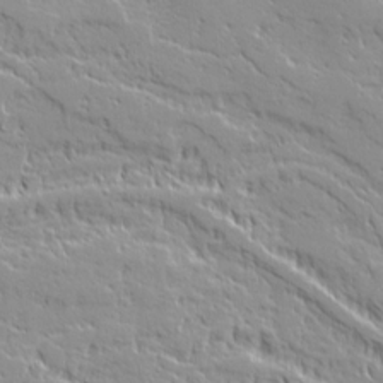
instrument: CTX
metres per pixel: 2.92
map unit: Ave
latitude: 21.0837
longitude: -134.8191
